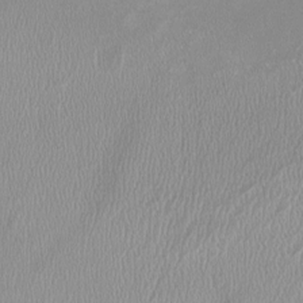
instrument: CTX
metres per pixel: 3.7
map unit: HNhu
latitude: -2.8219
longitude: -6.9325
